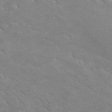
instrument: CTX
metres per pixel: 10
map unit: HNb
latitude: -48.7841
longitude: -47.6505
